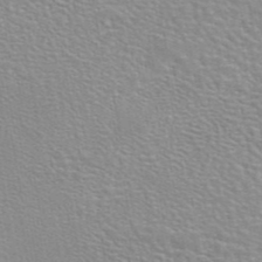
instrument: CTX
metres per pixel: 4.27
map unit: eAb
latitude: 44.5734
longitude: 108.8219
